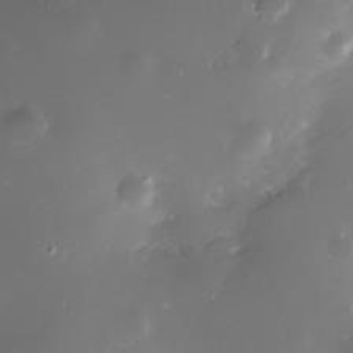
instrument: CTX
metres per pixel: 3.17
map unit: Nhe
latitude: -32.9542
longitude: -116.8947
